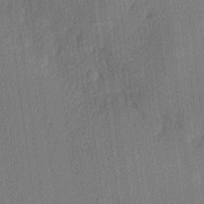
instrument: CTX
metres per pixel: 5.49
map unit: lHvf
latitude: 21.4616
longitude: 141.7100
